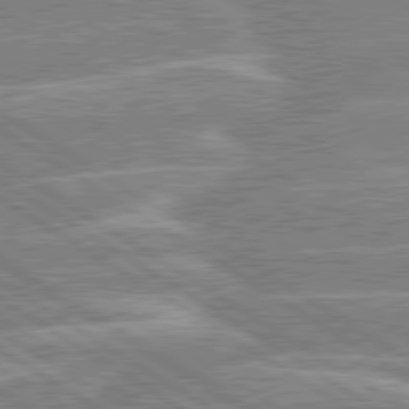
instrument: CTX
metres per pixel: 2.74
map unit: lApd
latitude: 80.2711
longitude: -130.2334
